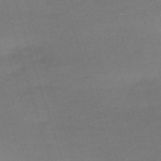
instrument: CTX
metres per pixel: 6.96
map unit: eHh
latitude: -62.4440
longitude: 53.7666
